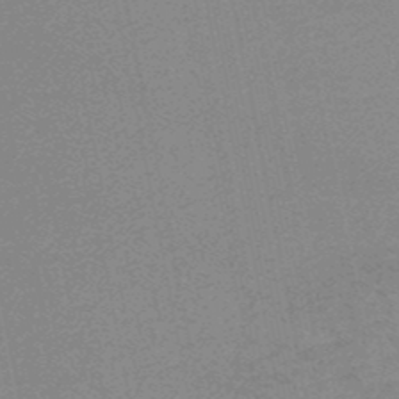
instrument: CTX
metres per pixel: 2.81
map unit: HNb
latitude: -48.1795
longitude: 59.7477
